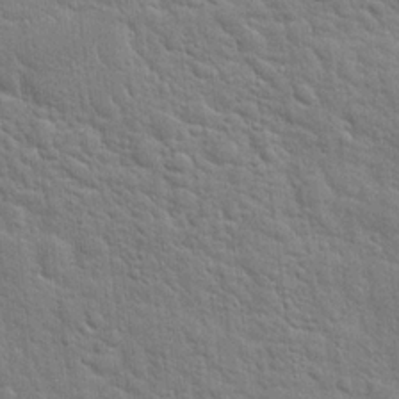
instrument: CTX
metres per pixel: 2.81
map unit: Hto
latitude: 19.5938
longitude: -51.8394
